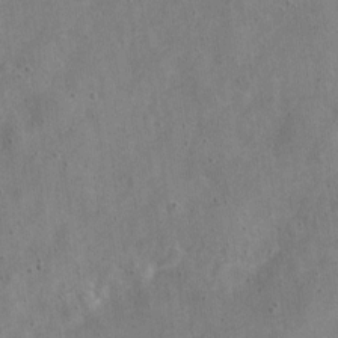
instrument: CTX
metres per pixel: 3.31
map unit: Nve
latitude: -24.0850
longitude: 107.5588
